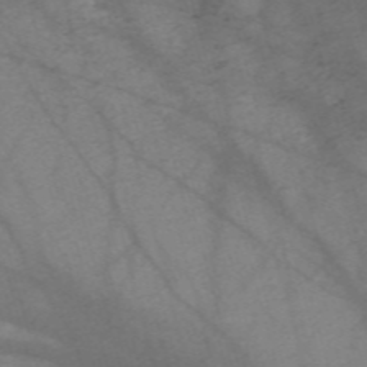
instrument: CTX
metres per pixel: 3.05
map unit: Nve
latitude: -59.1053
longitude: 64.2173
